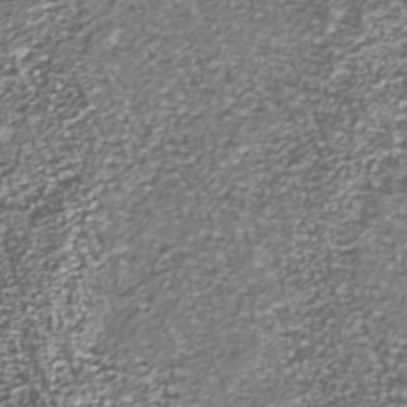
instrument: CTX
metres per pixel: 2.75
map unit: Nhu
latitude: -39.2376
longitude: -81.9150
